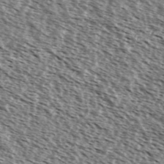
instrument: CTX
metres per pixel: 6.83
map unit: Ave
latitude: 37.5371
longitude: -112.1578
